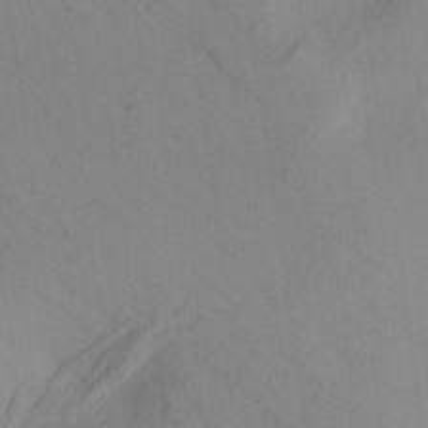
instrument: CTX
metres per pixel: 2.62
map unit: Aa
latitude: 26.3089
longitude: -143.7450
